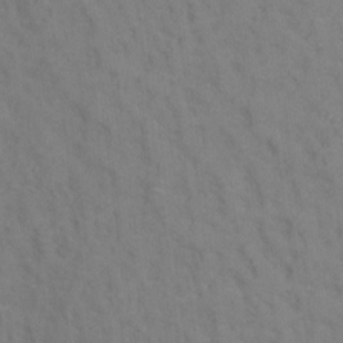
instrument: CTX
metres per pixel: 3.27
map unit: Ht
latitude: 12.2901
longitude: -40.6679
